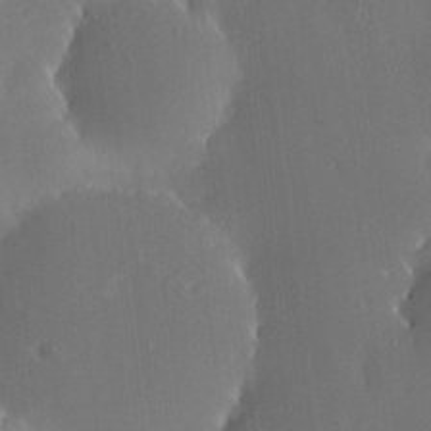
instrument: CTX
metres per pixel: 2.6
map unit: HNhu
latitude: 6.1578
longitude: 12.8786
